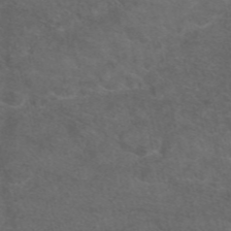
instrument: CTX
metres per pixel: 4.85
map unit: eAb
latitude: 47.9150
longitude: 112.7274
